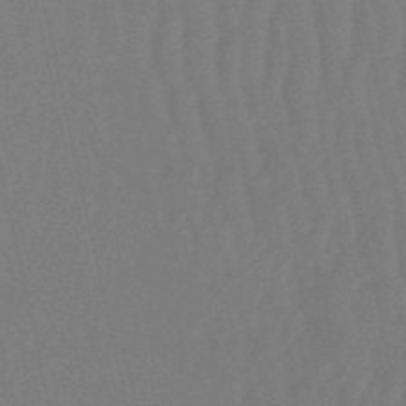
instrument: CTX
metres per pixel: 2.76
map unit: eHb
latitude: -50.7274
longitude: 77.1809
